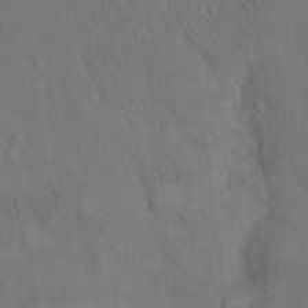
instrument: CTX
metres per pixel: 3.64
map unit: eHh
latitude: 17.5938
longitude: -63.7072
